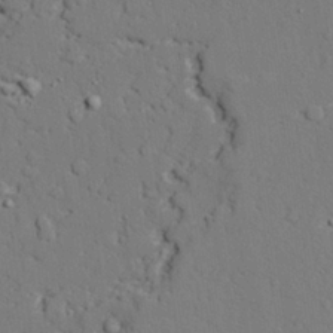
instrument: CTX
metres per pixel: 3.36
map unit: lAvf
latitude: 27.6316
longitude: -109.2348
